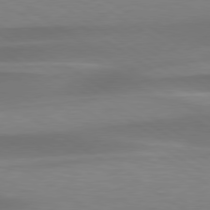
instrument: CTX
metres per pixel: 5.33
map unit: lApd
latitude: 79.4427
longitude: -93.3103
